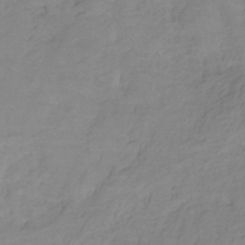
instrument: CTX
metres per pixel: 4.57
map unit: HNhu
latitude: -29.1998
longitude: 68.1794
